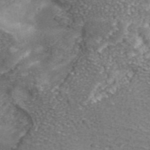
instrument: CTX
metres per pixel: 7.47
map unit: ANa
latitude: 39.3482
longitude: -91.2348
